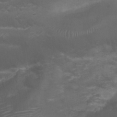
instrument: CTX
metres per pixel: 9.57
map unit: Nhu
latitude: 28.1389
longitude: -55.8205
